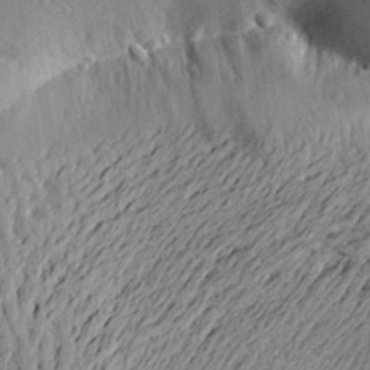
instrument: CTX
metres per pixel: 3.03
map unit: Aa
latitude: 21.4238
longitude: -149.9528
